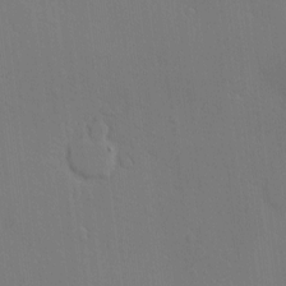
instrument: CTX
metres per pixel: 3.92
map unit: Nve
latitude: -8.8786
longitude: 175.5777
